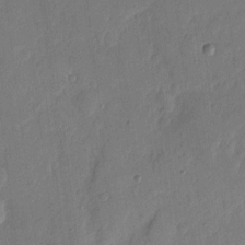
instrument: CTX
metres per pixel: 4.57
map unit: eHh
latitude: 5.4426
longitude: -72.5168
